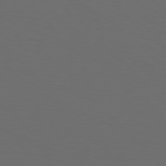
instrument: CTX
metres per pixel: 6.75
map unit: Hpe
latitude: 76.9324
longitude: -168.0444
